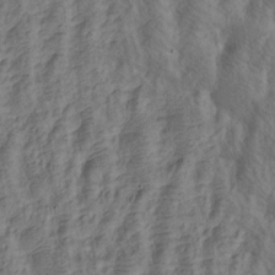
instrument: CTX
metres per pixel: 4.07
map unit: Htu
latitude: -5.1053
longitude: -176.8758
